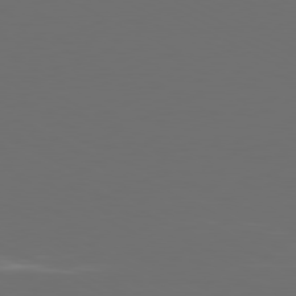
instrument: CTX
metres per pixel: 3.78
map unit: Ap
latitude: -81.1998
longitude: -58.9703
